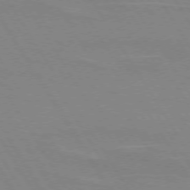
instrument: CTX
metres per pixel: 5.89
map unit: lApd
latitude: 73.3293
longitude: -56.0822
